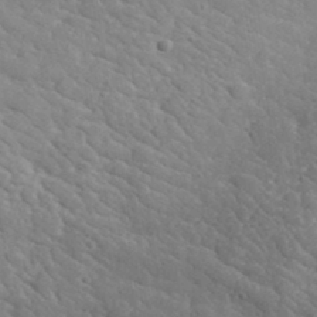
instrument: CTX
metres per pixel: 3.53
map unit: lHvf
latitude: 36.5546
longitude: -87.4048
